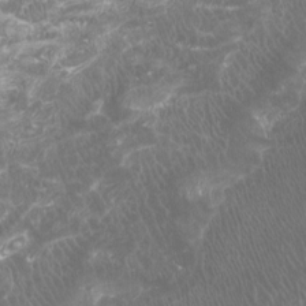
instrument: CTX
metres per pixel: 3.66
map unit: Htu
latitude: -7.0297
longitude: -48.9514
